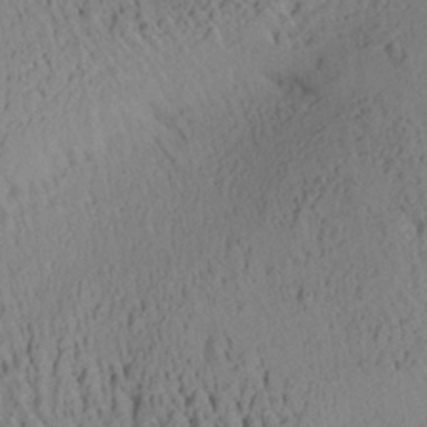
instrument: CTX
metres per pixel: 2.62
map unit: Aa
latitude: 27.9528
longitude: -135.3670
